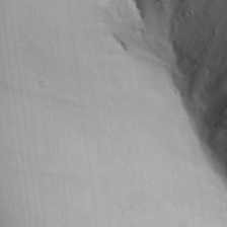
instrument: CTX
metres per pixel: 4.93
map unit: Aa
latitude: 25.0647
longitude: -137.0648
